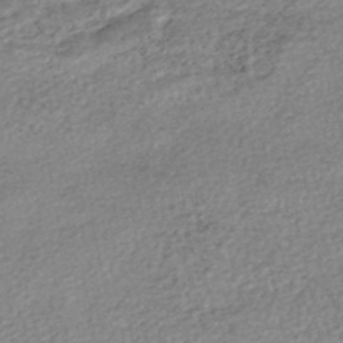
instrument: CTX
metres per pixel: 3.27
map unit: HNhu
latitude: -47.8044
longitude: 102.8975
